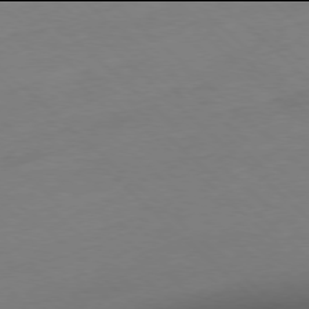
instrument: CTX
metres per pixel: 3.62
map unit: Ap
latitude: -78.0094
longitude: -57.6693
